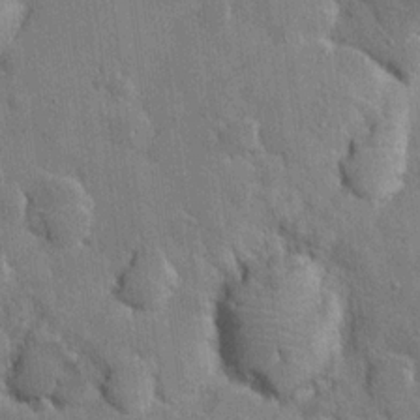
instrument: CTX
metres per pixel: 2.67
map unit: Nhu
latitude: 16.8380
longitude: -32.5924
